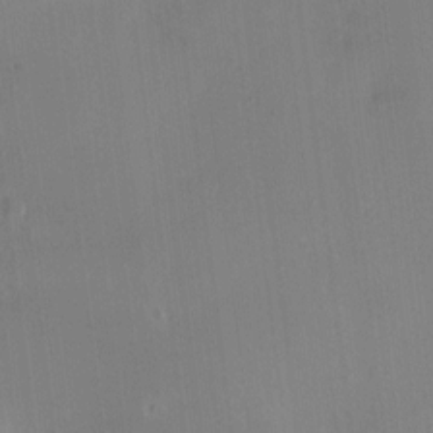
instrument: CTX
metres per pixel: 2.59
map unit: HNhu
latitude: 5.9906
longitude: 3.7099
